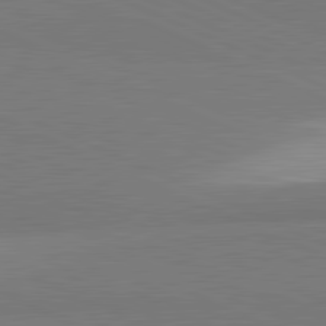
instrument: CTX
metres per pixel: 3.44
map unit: lApd
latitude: 81.7827
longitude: 161.7667
